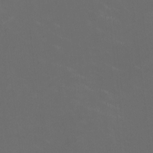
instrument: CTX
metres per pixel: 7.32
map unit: HNhu
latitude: 1.4048
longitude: -2.7435
